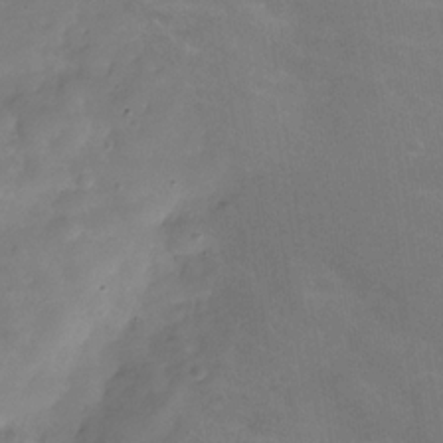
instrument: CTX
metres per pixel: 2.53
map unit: Hve
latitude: -30.5762
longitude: 95.0864
